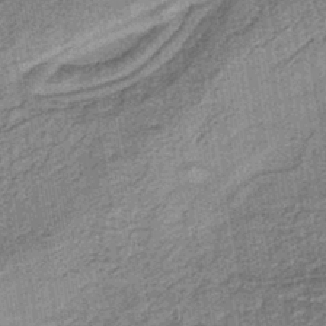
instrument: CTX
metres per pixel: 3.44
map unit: lHb
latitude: -40.3117
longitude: 63.5966
